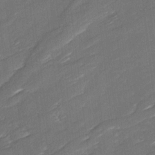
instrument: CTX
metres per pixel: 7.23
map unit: Ave
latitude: 16.8002
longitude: -136.5357
